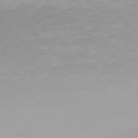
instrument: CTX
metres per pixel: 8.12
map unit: Hpe
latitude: 77.8772
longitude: -134.9891
